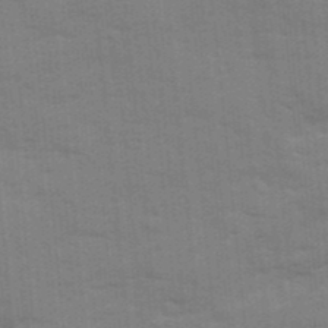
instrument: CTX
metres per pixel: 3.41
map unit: Ave
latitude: 12.7435
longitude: -102.1766
